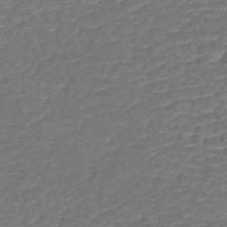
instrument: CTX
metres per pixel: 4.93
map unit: lHb
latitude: -42.8596
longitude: 78.7841
